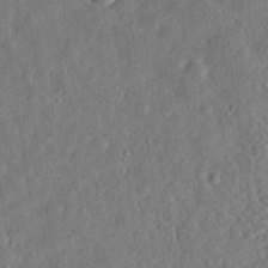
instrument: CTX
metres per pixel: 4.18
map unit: eHh
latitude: 31.4238
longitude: -76.0255
